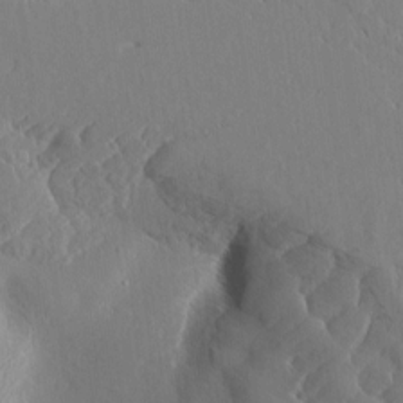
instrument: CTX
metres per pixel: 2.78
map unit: Aa
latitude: 9.1781
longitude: -134.9891
